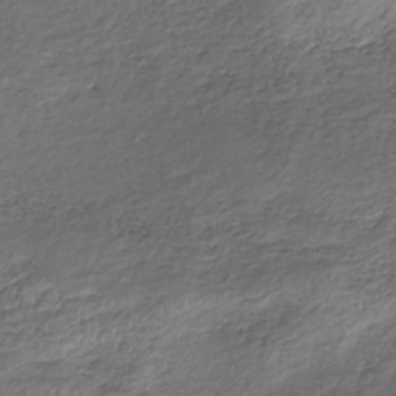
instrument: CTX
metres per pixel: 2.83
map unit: lHb
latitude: -35.3132
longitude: 67.9367
